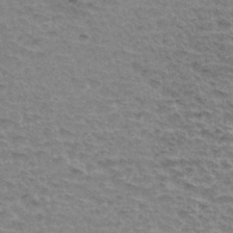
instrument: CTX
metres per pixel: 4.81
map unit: Hto
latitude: 34.5545
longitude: -45.5560
